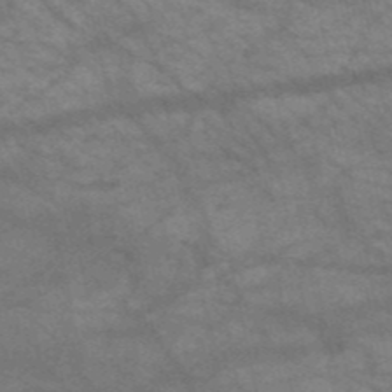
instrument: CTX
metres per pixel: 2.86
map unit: HNb
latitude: -52.4629
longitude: -43.0270
